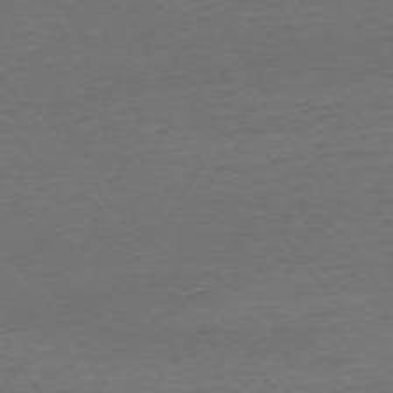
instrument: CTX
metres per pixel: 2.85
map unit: Ap
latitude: -74.9542
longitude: -85.4804
